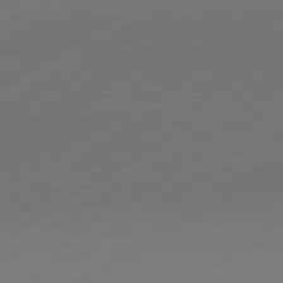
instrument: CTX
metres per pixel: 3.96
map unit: Hpe
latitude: -80.7086
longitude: 15.1054
